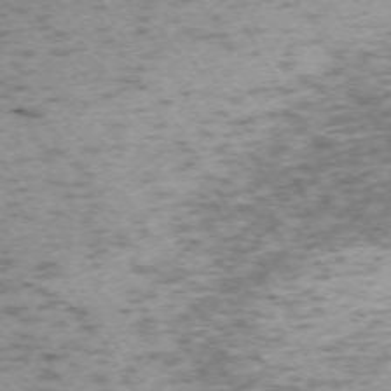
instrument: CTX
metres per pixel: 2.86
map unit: Hpe
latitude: -71.3510
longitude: 14.0472
